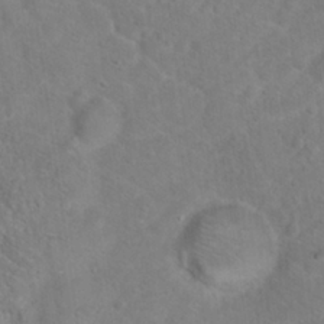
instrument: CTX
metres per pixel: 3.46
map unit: Hto
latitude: 18.6301
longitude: -38.4034
